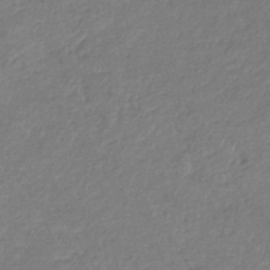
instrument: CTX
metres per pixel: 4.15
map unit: eHb
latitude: -38.3118
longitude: 81.2187
